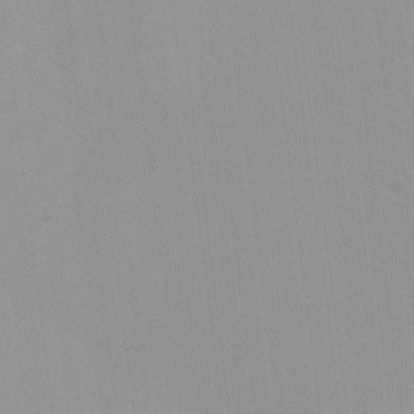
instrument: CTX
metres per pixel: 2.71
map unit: Hto
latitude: -8.1795
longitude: -42.2523
